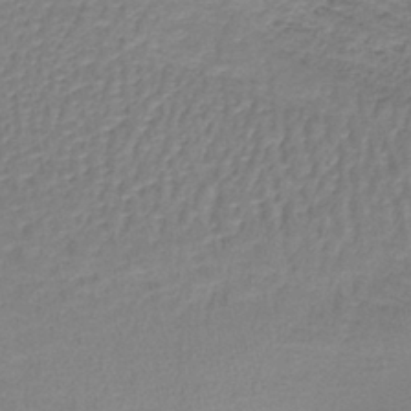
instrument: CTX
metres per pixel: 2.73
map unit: lHb
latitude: -42.0849
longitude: 58.7652
